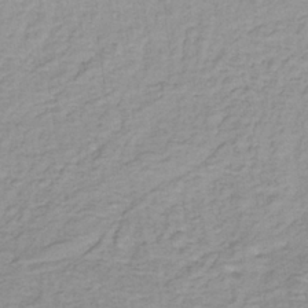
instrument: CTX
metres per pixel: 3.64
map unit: lHb
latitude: -35.1809
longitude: 69.7666
